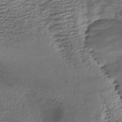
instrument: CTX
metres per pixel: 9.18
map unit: HNhu
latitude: -42.9730
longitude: 103.6722
